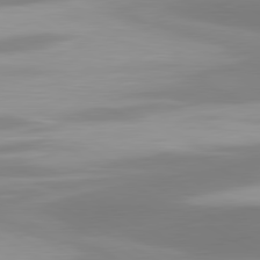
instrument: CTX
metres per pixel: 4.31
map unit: lApd
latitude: 80.6490
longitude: 174.6707
